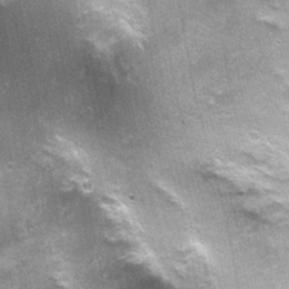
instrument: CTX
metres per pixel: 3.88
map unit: Nhu
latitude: 1.9150
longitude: -17.1214
